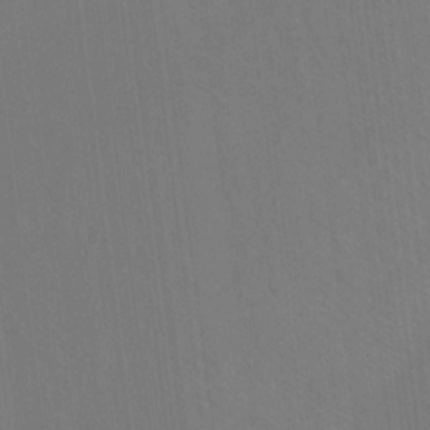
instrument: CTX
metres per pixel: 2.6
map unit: Hto
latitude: -10.9164
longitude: -38.5168
